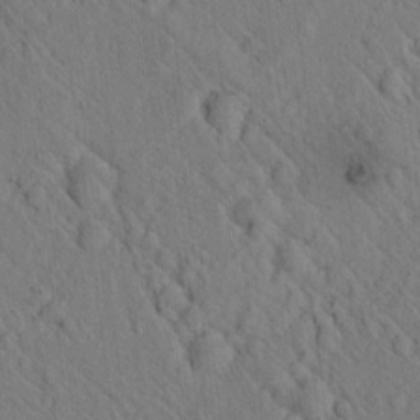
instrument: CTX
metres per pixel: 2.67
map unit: lAvf
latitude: 7.1592
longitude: 160.2551
